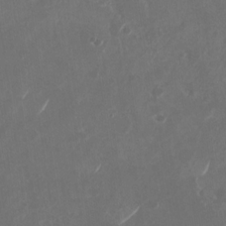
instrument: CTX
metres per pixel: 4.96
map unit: Nhu
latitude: -28.9353
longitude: -70.4412
